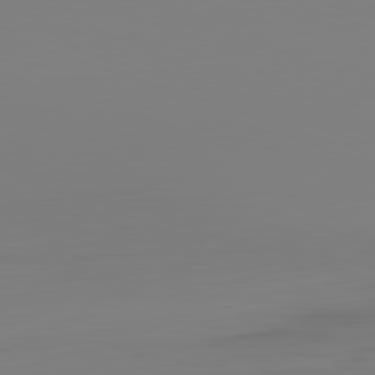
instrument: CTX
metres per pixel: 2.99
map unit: Hpe
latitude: -82.5951
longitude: 9.6722
